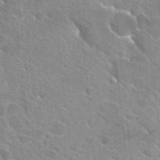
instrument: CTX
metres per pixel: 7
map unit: Hto
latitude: 25.3670
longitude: -36.8947
